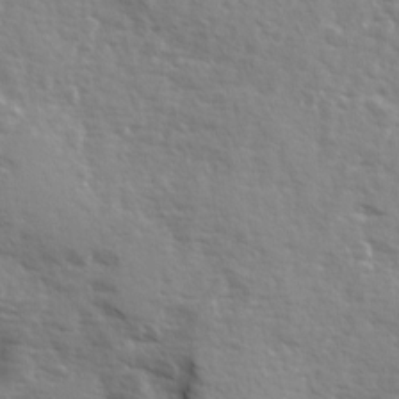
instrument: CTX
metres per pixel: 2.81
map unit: Ave
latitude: 12.8947
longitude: -101.9339
